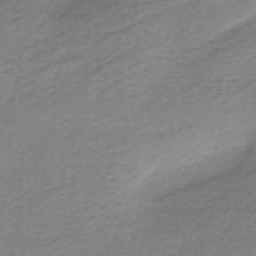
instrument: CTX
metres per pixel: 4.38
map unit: HNb
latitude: -37.6721
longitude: 53.2376
